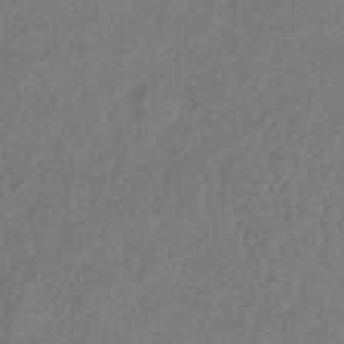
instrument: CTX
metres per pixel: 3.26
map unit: lHb
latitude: -32.2929
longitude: 66.5574
